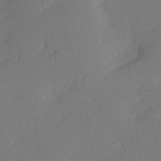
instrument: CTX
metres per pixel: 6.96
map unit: lHvf
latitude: 25.2159
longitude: 140.5196
